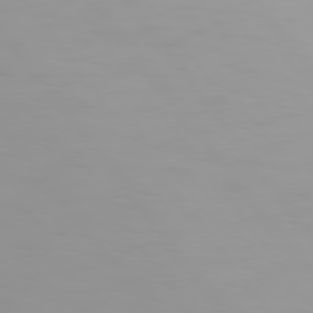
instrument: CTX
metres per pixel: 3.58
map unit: Hpe
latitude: 74.4790
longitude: -128.9325
